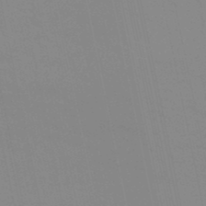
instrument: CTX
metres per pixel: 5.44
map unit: lHb
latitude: -48.5763
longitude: 75.2943
